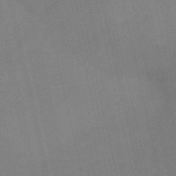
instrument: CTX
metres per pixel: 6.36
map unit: HNb
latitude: -45.0675
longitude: -37.7828
